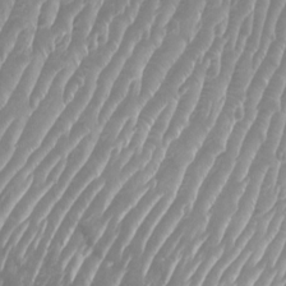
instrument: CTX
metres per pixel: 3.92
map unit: Nhu
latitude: -9.7100
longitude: -75.9717
